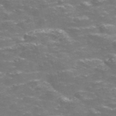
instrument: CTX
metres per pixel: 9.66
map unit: Nve
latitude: -56.6896
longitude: 52.6896
